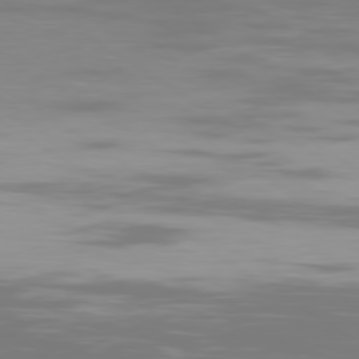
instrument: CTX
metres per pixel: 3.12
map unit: Ap
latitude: -79.6910
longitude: -102.8758
